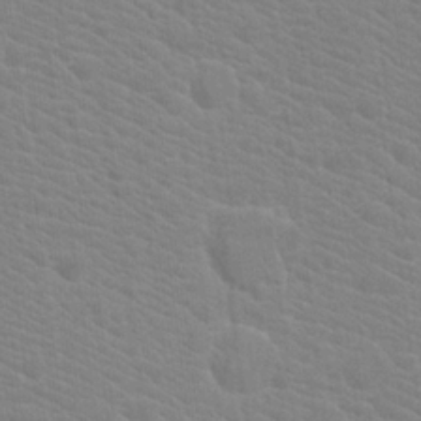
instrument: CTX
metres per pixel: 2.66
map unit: Hto
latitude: 20.1200
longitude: -39.8583
